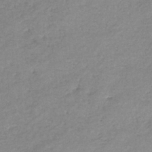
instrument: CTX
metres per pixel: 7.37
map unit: eHb
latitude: -38.2362
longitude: 78.5573
